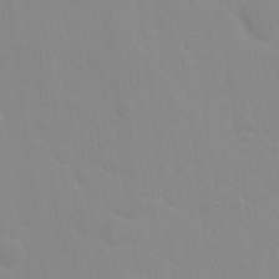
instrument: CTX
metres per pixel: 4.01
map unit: Hto
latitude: 16.8002
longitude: -39.4993
